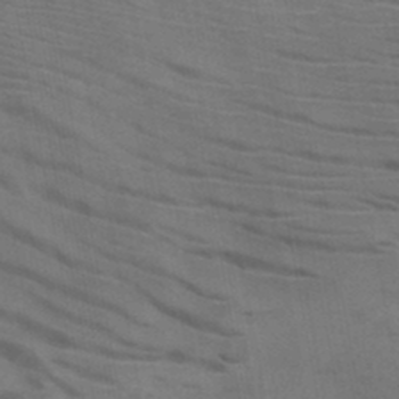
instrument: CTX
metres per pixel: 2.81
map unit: HNb
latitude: -45.8611
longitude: -46.5546
